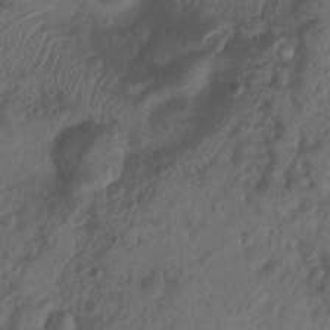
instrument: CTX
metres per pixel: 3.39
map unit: Nhu
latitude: 7.0647
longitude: -22.3278
